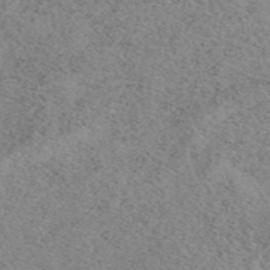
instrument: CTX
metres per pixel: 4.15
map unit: eAb
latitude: 50.1200
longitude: 108.5007
